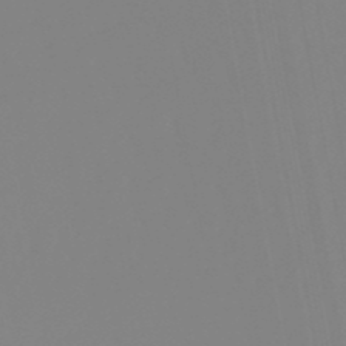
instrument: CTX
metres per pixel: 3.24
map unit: lHb
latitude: -49.6155
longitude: 74.7652
